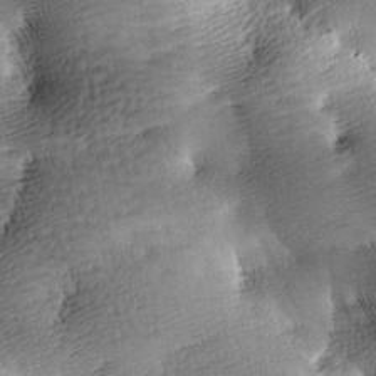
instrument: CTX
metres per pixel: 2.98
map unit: lAa
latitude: -9.4643
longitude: -125.3103
